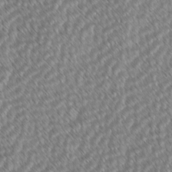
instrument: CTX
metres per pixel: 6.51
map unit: lAvf
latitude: -2.7085
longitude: -114.2522
